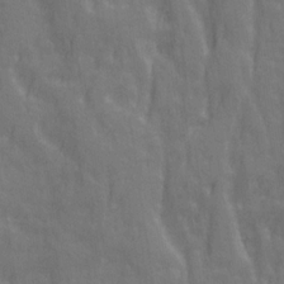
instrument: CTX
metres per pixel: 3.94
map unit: Ave
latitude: 20.5546
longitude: -134.3278
